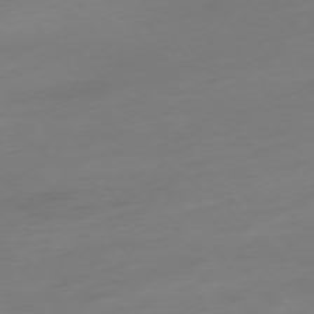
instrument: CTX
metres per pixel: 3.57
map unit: Hpe
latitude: -75.5399
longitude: -15.8395
